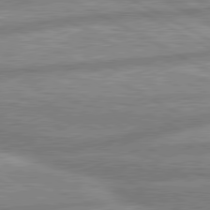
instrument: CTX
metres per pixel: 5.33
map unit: lApd
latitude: 80.4034
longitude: -166.8758
